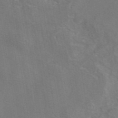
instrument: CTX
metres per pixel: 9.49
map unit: eAb
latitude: 45.8394
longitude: 109.4643
